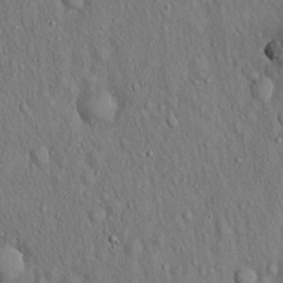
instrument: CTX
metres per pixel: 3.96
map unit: Hto
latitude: 16.5924
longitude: -58.7246
